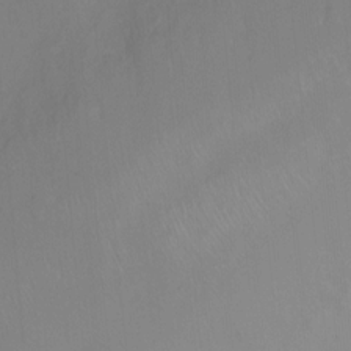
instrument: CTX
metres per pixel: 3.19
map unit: Ht
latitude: -0.2173
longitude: -34.8569
